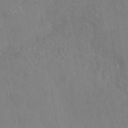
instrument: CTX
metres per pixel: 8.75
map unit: Nhe
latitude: -36.9730
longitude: -177.1025
